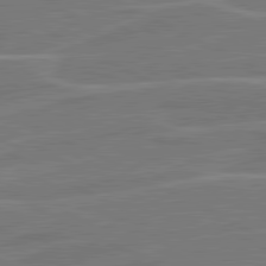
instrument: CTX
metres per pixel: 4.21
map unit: lApd
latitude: 81.0458
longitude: 121.3698
